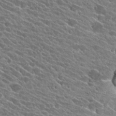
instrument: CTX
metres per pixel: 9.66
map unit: Hto
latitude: 25.3670
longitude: -41.0080
